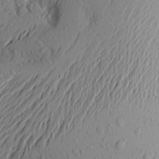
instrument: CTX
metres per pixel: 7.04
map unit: Aa
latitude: 22.9514
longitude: -144.2144
